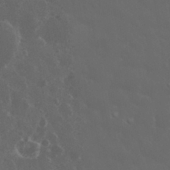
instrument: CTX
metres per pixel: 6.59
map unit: eHh
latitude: 33.6127
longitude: -60.9513
